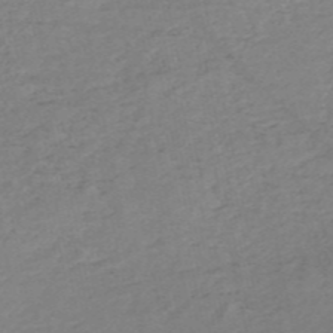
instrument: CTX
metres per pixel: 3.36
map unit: HNb
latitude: -54.5763
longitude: -43.9150
